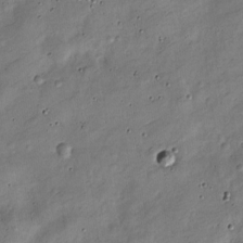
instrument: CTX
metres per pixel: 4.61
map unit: Nve
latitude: -25.4832
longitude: 106.4251
